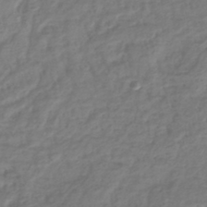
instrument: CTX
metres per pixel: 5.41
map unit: lHb
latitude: -40.8975
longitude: 73.5399
